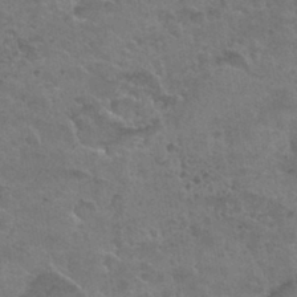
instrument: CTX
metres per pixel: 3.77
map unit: Nhu
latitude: 31.2159
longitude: -53.4049
